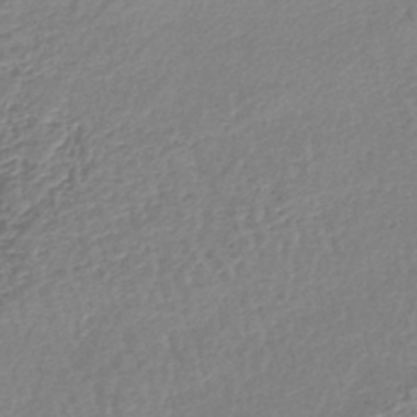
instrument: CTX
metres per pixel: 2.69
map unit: lHb
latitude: -44.8030
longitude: 73.5210
